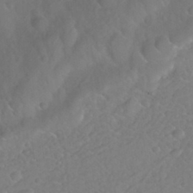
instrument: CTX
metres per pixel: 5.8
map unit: Nhu
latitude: 25.8583
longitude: -57.5560
